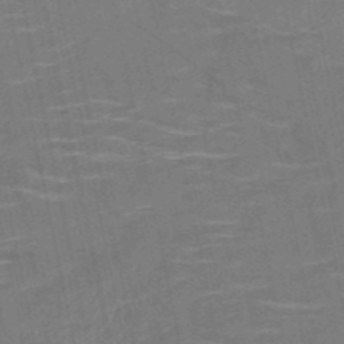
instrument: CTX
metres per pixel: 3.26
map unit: HNb
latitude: -50.9920
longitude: -47.4805
